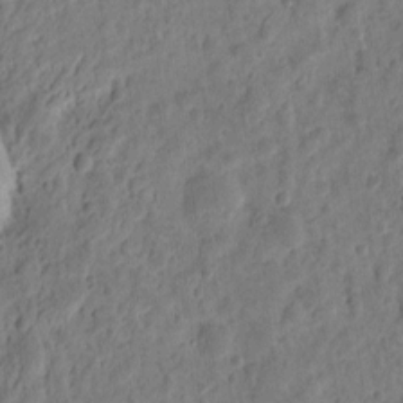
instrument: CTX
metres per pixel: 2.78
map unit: eHh
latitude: 9.6694
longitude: -73.9906
